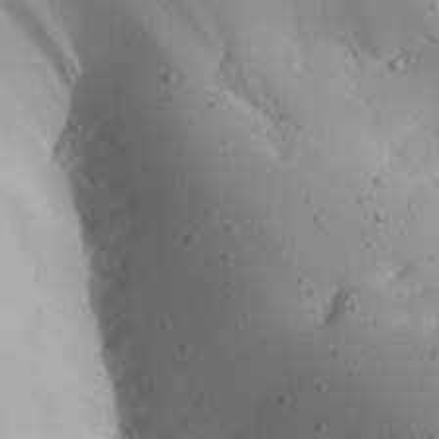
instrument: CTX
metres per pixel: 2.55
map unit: Aa
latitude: 27.3293
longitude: -128.6490
